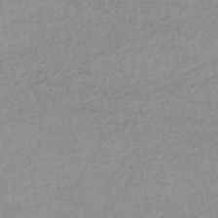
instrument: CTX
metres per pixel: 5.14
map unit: lHb
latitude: -46.1983
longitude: 62.0283
